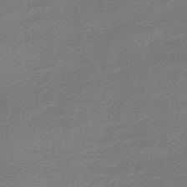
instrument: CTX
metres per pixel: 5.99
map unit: HNhu
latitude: -46.4251
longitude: 90.2362
